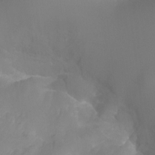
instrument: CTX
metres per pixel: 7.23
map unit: Ht
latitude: -0.6519
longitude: -17.8205
